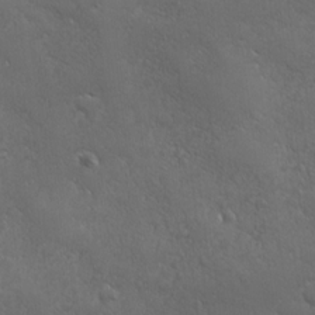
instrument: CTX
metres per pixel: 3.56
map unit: Ave
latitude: -8.0094
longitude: -121.6316
